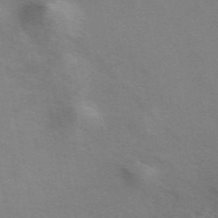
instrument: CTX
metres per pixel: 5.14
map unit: ANa
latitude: 52.1956
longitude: -71.3104
